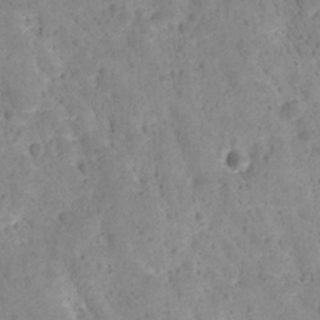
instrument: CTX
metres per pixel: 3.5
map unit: Ave
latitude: 11.9150
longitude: -105.5560
